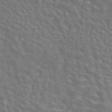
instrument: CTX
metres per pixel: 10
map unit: eAb
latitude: 44.5923
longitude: 113.1431
